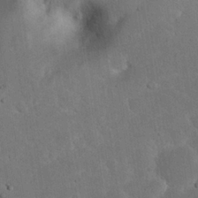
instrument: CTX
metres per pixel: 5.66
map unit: Nhu
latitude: 24.0255
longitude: -71.6316
